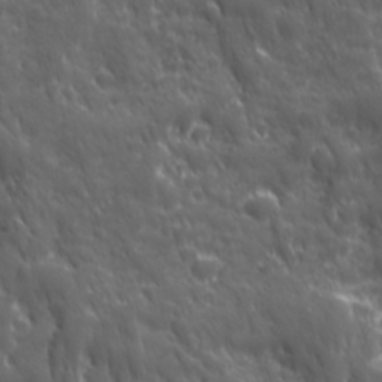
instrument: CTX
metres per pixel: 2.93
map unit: Ave
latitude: 19.1970
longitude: -133.2348
